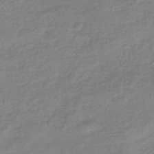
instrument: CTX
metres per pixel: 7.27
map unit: eHb
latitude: -45.3321
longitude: 82.1228
